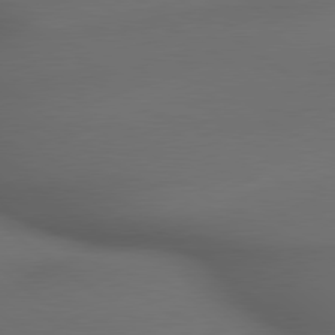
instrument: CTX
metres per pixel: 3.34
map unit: lApd
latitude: 79.3671
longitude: -173.3103
